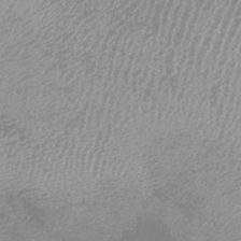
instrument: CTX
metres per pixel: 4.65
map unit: Nhu
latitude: -7.0297
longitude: -91.7450
